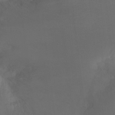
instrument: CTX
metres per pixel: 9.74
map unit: Ht
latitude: -9.1242
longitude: -33.4426
